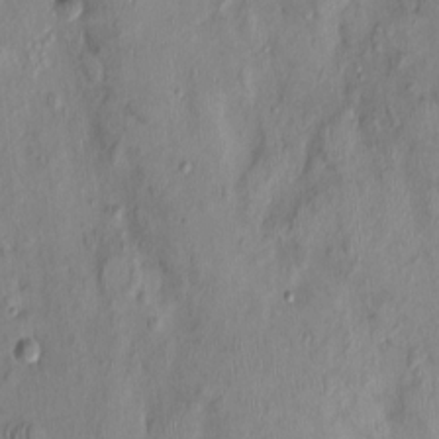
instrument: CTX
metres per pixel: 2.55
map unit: Nhu
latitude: -0.2929
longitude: -15.4616
